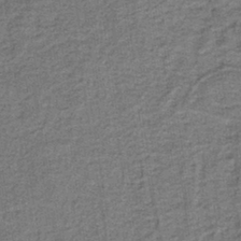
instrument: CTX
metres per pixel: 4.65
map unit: lHb
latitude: -40.7652
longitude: 55.0864
